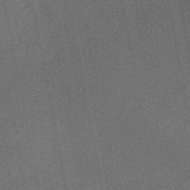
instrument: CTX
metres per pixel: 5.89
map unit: HNb
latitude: -52.6518
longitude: -49.3671
